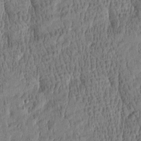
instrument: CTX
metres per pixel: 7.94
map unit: Htu
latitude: -4.5384
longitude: 175.2942
